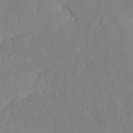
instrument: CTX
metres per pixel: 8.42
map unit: HNhu
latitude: -24.0283
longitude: 49.5022
